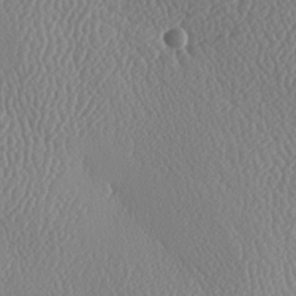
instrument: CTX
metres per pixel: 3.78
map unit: lAa
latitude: -9.0675
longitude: -128.4223
